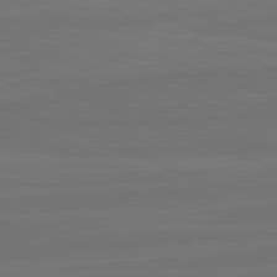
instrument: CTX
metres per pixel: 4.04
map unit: lApd
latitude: 82.3089
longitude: -179.6694
